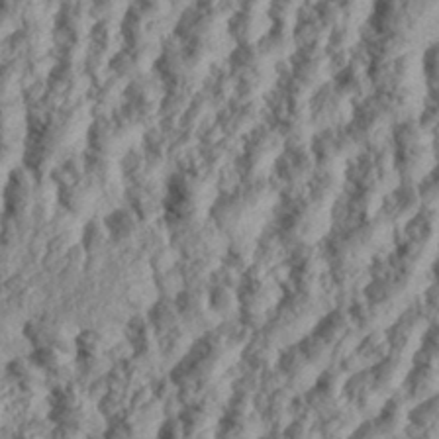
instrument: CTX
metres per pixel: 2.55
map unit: eHh
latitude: 35.6316
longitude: -137.5182
